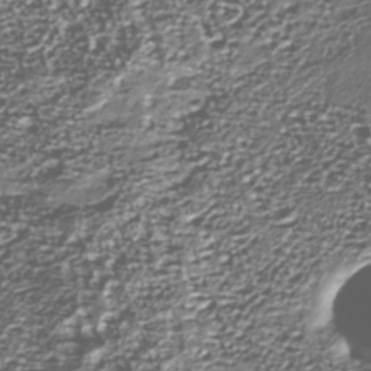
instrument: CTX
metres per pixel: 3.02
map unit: Nhu
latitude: -39.3888
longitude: -82.1955
